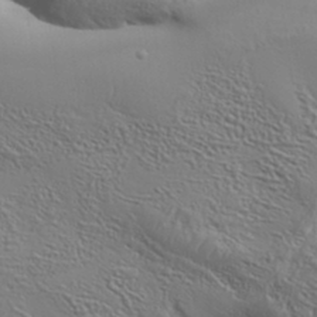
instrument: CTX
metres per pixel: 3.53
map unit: Aa
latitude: 34.2333
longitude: -134.3656
